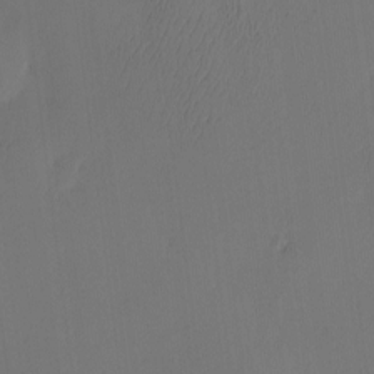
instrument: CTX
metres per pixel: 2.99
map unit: eHh
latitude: -3.5021
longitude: 17.1998
